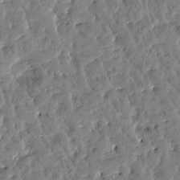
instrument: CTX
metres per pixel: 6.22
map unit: Htu
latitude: -3.1998
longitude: 176.0661
